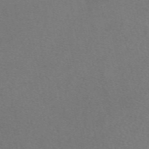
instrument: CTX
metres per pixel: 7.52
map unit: eAb
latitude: 48.8191
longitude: 108.5574
